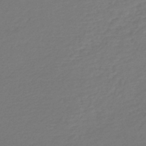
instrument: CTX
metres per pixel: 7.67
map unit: HNb
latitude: -47.5399
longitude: 57.1620
